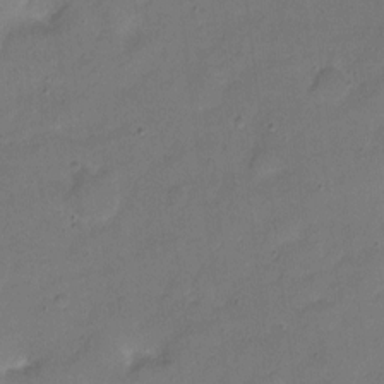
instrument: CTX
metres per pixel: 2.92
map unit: Hto
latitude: 5.1970
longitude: -61.3670
